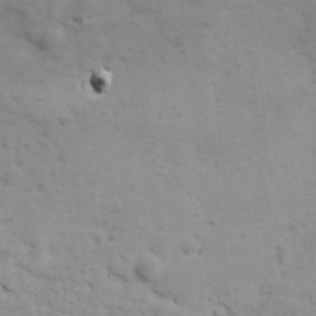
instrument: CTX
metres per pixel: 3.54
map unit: Ave
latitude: 11.7261
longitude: -104.6113
